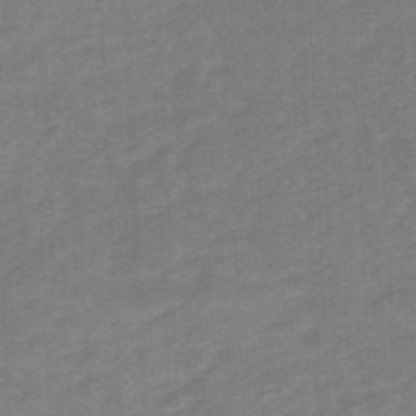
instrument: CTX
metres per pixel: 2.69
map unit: eHb
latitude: -47.7477
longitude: 89.2187
